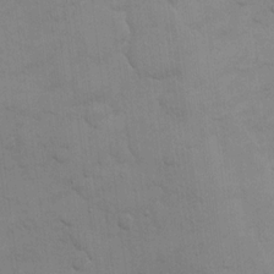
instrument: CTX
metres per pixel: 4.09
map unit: eHh
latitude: 16.8947
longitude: -66.3467
